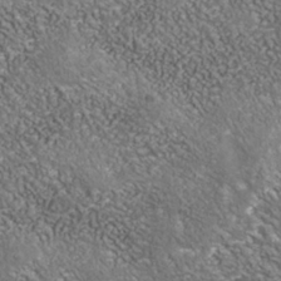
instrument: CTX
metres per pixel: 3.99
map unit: Nhu
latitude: -37.9556
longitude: -80.2711
